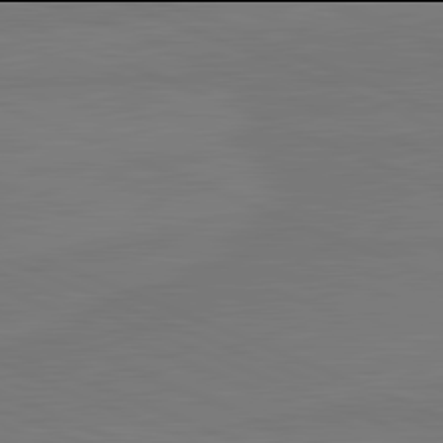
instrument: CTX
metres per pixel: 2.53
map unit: lApd
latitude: 81.9906
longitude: -179.0081
